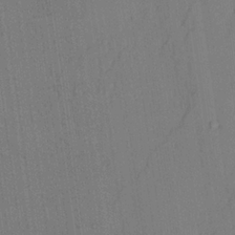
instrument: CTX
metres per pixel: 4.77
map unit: lAvf
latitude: 25.8016
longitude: -111.4238
